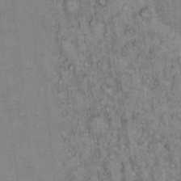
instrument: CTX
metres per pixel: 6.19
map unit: Hto
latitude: 13.6883
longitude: -57.5749
